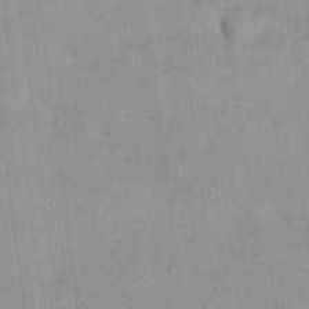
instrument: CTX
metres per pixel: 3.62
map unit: eHh
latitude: 24.1955
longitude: -64.7246
